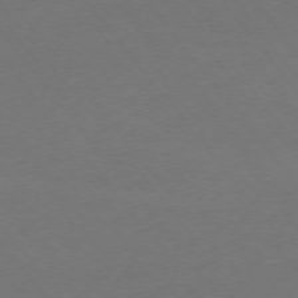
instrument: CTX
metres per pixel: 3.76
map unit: Ap
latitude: -76.0472
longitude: -89.2915
